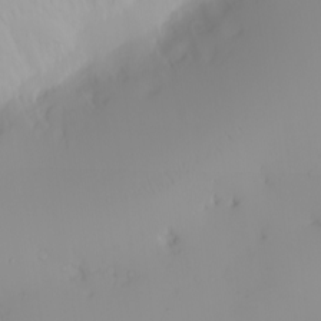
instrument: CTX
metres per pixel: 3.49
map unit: eHh
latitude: -0.8030
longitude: 19.5588
